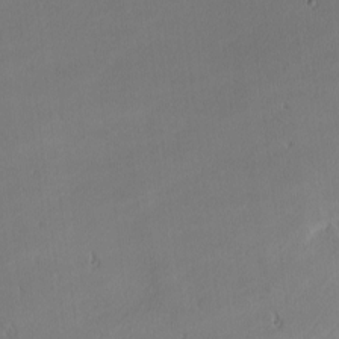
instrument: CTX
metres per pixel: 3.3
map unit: Nhu
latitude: 0.8380
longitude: -79.0081
